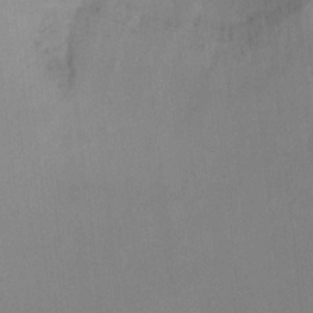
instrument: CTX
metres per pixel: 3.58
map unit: Ht
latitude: -7.0675
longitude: -34.2144
